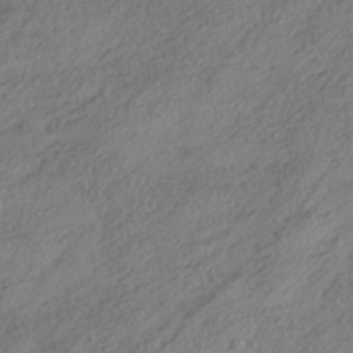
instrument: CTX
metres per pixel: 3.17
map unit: HNhu
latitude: -41.1431
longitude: 107.3510
